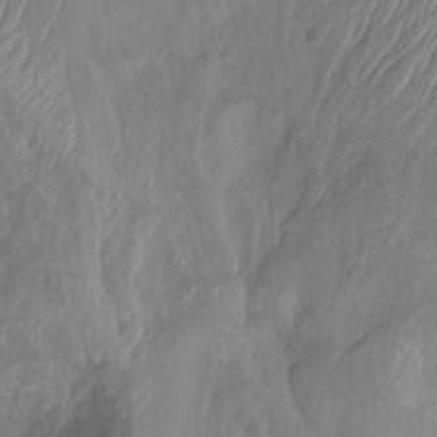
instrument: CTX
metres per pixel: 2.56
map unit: Nhu
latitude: -13.2754
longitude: -62.6491
